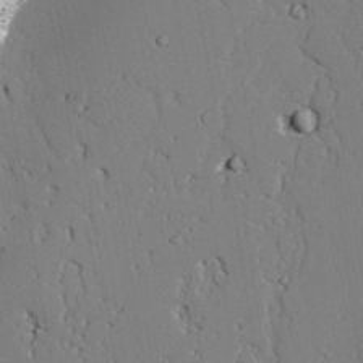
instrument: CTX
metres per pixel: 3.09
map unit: lAvf
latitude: 25.2159
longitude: -110.1956
